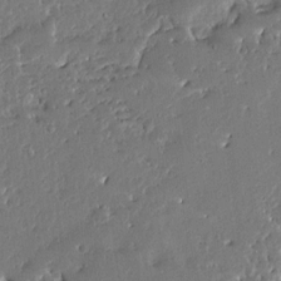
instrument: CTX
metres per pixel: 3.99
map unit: Ave
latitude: 13.4804
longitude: -137.8584
